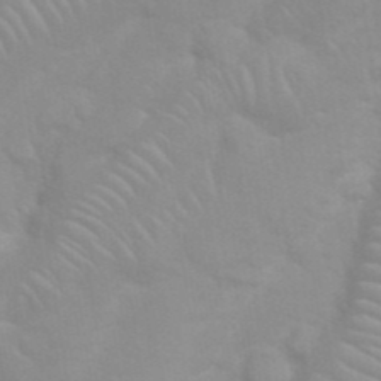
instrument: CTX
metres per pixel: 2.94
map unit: Nhu
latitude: 26.5924
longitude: -61.7827
